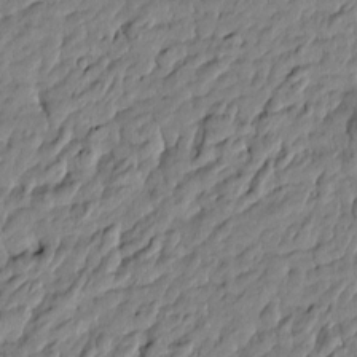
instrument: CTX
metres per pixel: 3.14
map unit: Htu
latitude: -5.1998
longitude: 177.6533
